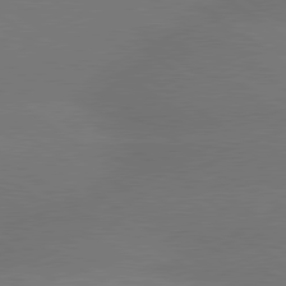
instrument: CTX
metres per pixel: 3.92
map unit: lApd
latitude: 79.8017
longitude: -150.8569
